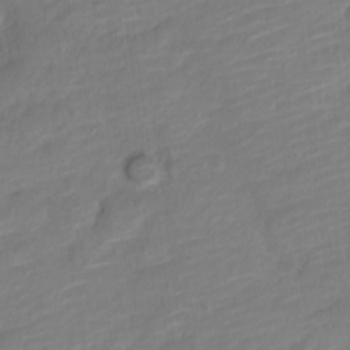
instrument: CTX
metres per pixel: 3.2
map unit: Nve
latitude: -18.1606
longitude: 109.0108
